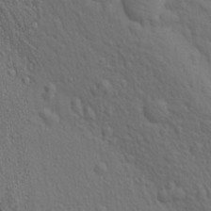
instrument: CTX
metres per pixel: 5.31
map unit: lAa
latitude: 22.1011
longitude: -138.5546
